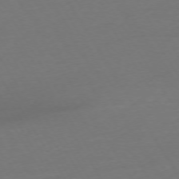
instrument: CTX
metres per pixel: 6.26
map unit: Ap
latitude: -74.7275
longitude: -68.5168
